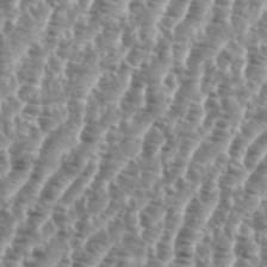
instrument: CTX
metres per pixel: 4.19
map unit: eHh
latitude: 35.0458
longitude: -135.5182
